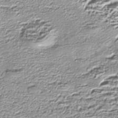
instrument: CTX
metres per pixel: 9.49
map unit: Nhe
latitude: -45.2187
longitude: 152.2928
